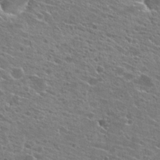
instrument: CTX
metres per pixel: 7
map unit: Hto
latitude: 22.9703
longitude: -41.0458
